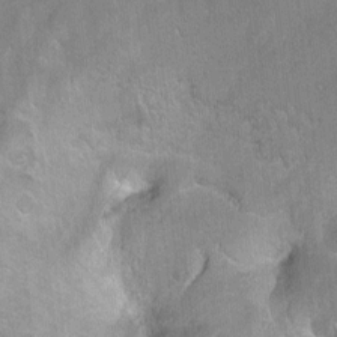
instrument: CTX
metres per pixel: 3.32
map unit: Ht
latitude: -4.8408
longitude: -36.0633
